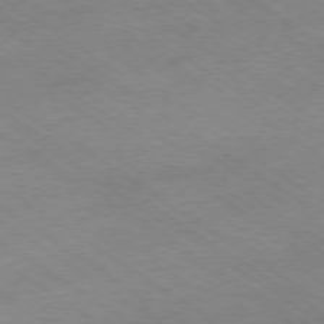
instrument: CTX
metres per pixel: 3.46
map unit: Hpe
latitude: -78.9541
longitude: -21.3671
